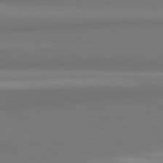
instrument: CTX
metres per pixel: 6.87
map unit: lApd
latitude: 82.3089
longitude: 169.6155
